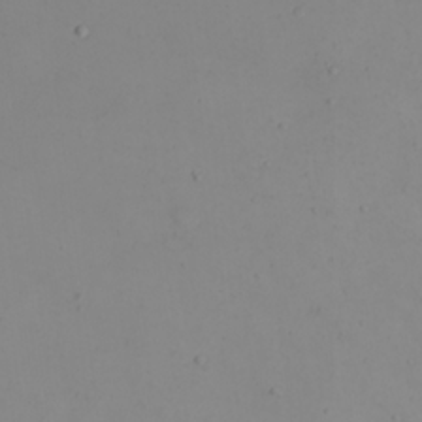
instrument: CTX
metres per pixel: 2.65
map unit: eHh
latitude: 22.1011
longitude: -63.6505
